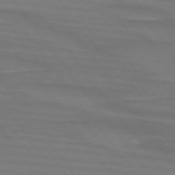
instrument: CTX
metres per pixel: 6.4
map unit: lApd
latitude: 74.4601
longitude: -79.8206
